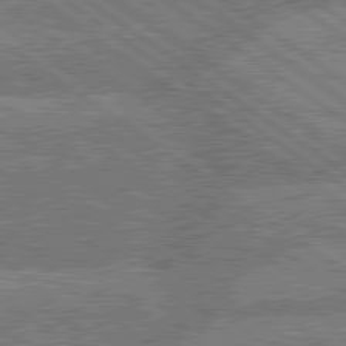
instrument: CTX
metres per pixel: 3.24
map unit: lApd
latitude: 79.8961
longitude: -160.6679
